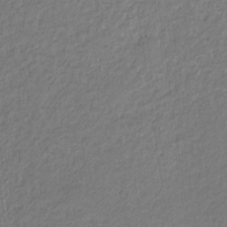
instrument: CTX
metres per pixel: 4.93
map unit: eHb
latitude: -31.3132
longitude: 67.1620
